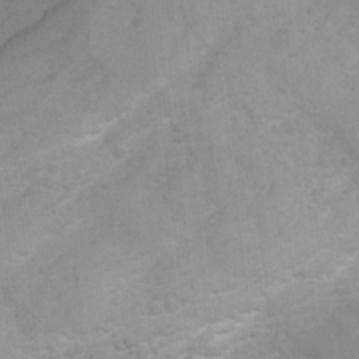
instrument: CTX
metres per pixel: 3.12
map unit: Hto
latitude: 7.0269
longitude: -36.4412
